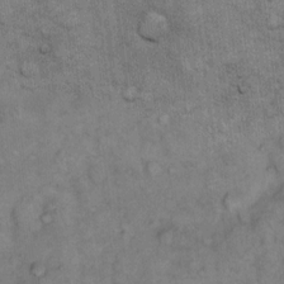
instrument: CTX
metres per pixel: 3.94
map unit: eHh
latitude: 14.8380
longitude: -65.6694
